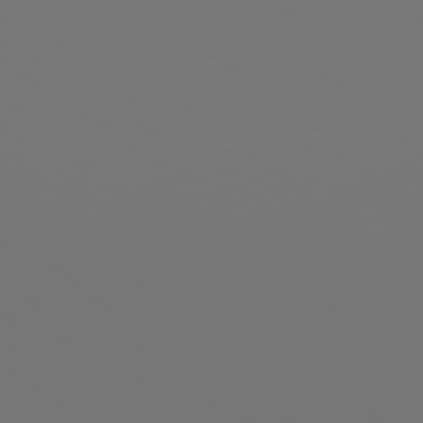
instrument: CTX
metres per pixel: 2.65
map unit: Hpe
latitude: 78.4601
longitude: 174.4440
